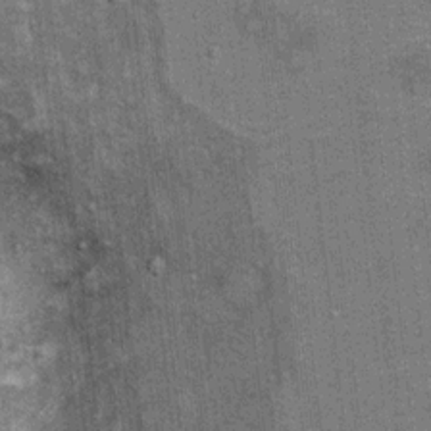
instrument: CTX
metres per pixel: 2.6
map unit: Ht
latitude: 8.4412
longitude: -36.7624
